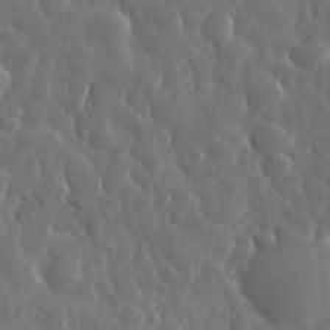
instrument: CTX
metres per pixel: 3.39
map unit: eHh
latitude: 33.9717
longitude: -57.8772
